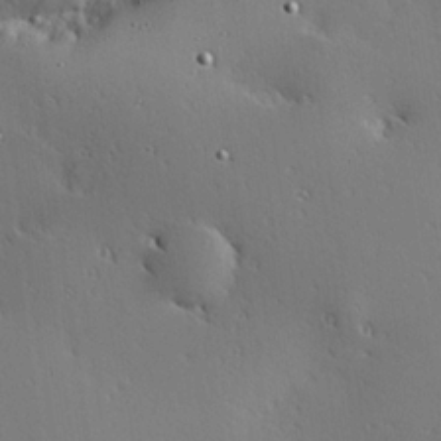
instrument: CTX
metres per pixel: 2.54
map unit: Hve
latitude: 25.4237
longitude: -92.3467
